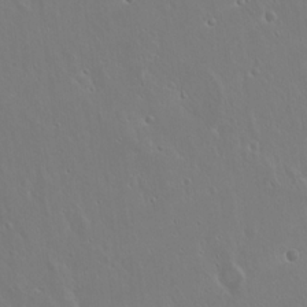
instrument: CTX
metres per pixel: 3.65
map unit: Hto
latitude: 17.7072
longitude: -57.0080
